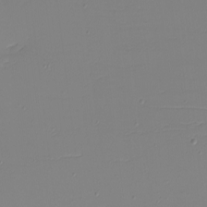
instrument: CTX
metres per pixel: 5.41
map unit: eHh
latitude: -5.5966
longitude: -83.1403
